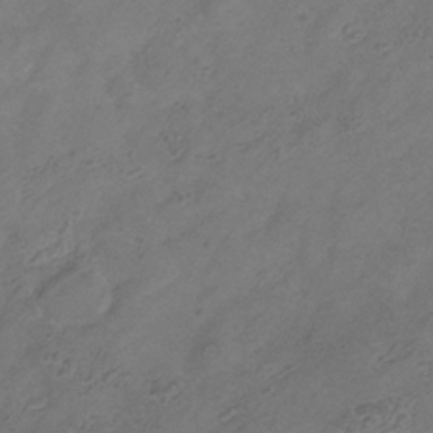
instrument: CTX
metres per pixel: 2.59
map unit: Hve
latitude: -35.4643
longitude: 88.8219
